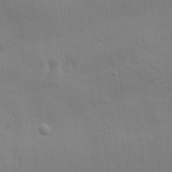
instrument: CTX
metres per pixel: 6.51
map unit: Aa
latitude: 20.9703
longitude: -142.6869
